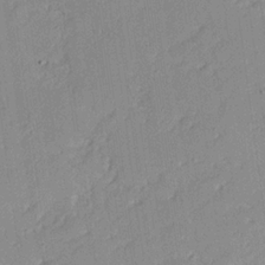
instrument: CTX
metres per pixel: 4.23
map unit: Nhu
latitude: 21.2159
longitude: -71.3481
